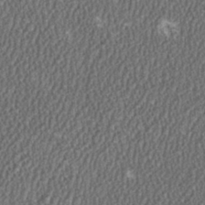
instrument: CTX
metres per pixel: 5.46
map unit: HNhu
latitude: 1.1214
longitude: 0.2173
